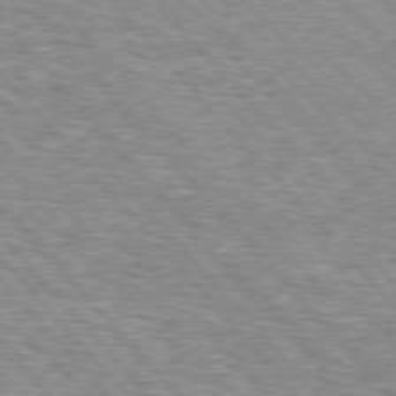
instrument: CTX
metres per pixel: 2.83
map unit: lApd
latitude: 76.8380
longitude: -74.2712
